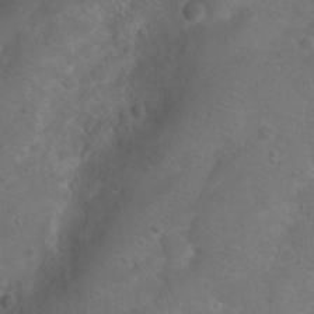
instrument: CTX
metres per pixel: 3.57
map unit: Nhu
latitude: 9.1403
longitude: -22.4034
